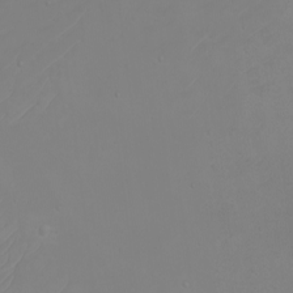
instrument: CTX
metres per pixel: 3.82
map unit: eHh
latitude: -6.0283
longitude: -88.1011
